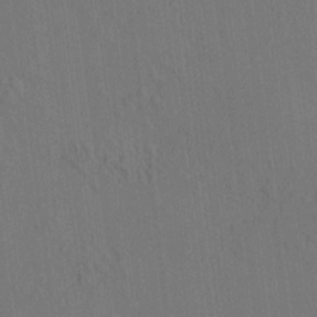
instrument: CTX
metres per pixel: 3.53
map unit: HNhu
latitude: 7.0836
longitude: 15.7667
